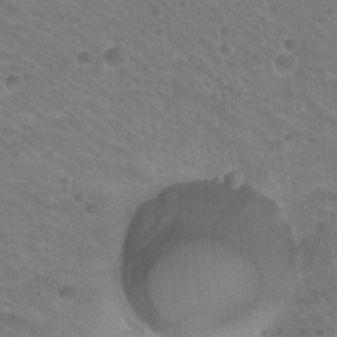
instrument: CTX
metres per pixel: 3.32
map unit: Hto
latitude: 20.5357
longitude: -32.7624
